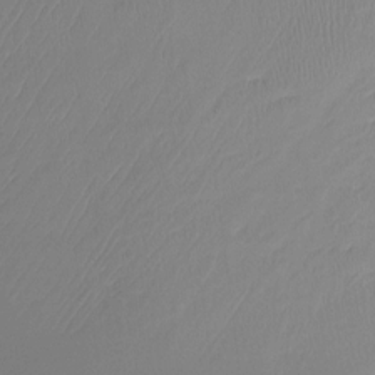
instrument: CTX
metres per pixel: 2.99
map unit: Htu
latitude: -14.2173
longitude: -44.8191
